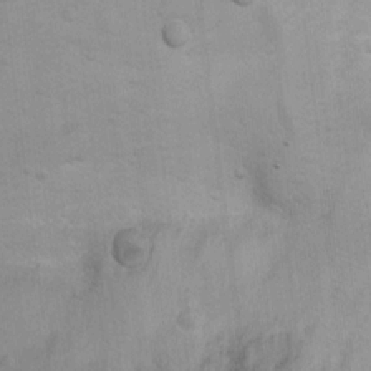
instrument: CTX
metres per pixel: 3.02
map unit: Hto
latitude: 11.5371
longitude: -35.9150
